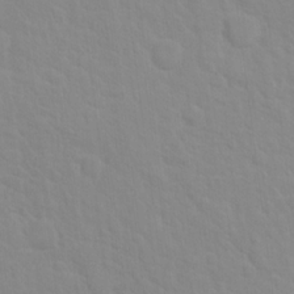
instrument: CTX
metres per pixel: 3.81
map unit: Hto
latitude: 16.0633
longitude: -39.3859
